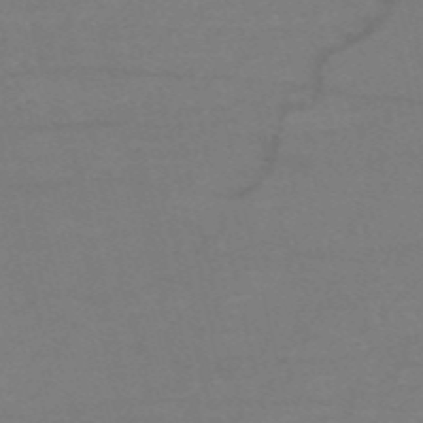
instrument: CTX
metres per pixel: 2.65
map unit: HNb
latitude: -54.2362
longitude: -45.5560
